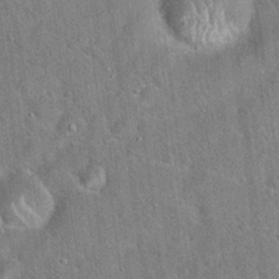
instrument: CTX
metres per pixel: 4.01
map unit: Hto
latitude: 20.3468
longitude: -51.1592
